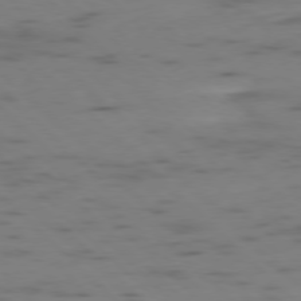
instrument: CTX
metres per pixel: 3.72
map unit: Ap
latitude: -78.5384
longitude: -62.5546
